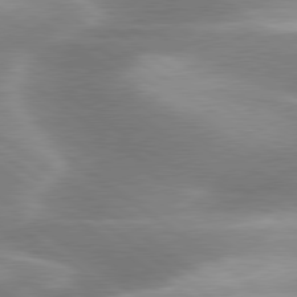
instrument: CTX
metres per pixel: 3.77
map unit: lApd
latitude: 80.0822
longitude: -119.6316
